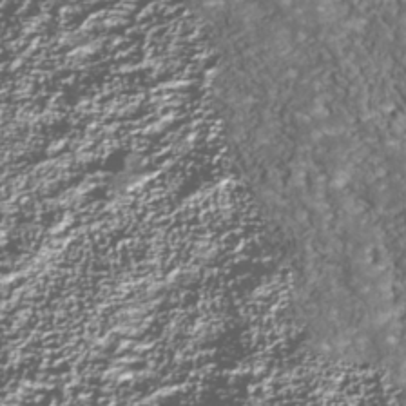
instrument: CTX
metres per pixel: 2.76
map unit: Nhu
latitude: -39.2376
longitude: -83.7449
